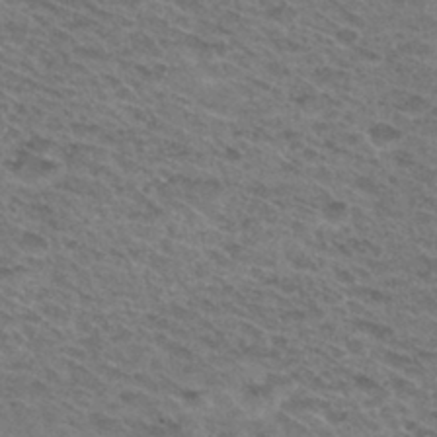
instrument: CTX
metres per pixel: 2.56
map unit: Hto
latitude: 31.4427
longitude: -47.4805
